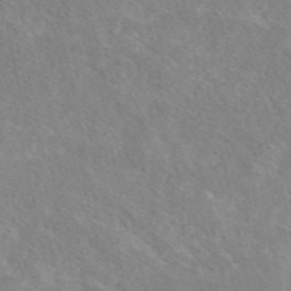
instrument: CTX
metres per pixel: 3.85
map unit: eAb
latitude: 49.0081
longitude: 118.0661
